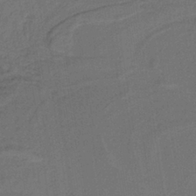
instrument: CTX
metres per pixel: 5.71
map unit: lHb
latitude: -39.3888
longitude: 54.9164
